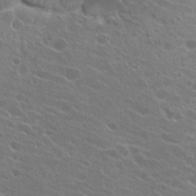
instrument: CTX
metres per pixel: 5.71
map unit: Hto
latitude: 23.3859
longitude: -39.2915
